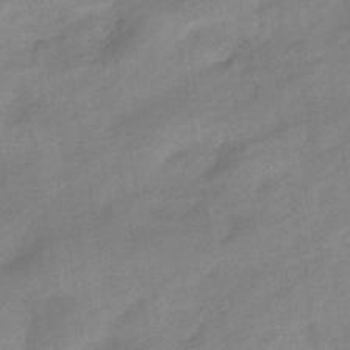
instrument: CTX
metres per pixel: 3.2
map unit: eHb
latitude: -41.1809
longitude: 84.0850
